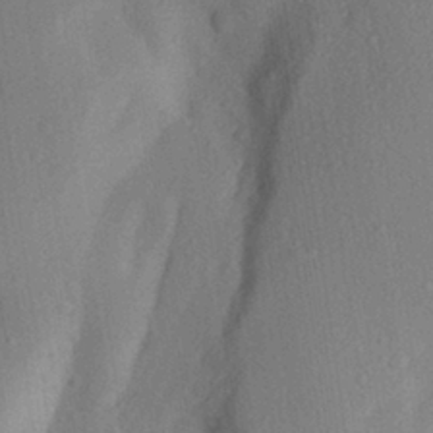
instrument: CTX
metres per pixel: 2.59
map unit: Aa
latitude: 28.3845
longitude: -145.7072
